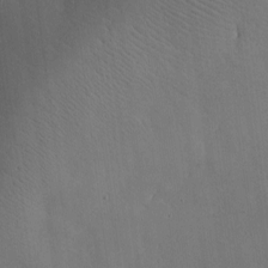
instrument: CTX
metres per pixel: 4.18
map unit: eHh
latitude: 4.3467
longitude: -69.9339
